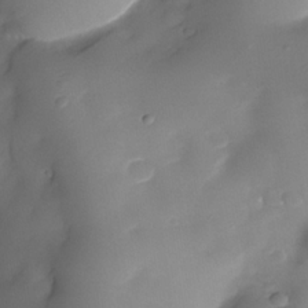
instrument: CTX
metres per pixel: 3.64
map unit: Nhe
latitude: -34.0661
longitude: -144.6301
